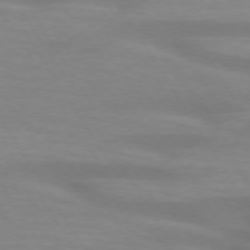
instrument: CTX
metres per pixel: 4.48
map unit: lApd
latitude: 73.4616
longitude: -53.6316
